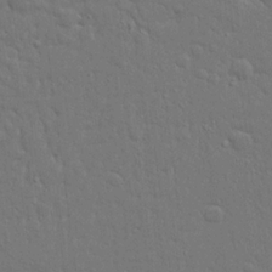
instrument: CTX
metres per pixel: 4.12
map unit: Ave
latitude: 17.6883
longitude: -141.3670
